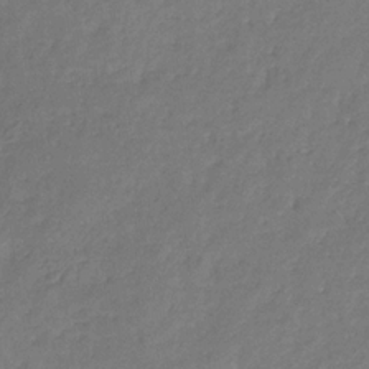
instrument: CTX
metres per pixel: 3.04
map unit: eHb
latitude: -30.2739
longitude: 71.1053
